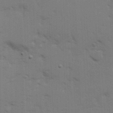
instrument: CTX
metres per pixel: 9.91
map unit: Ave
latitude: 14.2901
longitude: -102.6679
